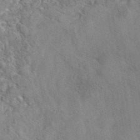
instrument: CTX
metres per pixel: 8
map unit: eAb
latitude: 42.2523
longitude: 109.8989
